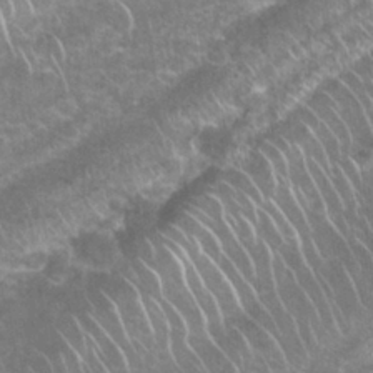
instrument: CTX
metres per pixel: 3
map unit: Nhu
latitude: 27.4049
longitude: -61.6127
